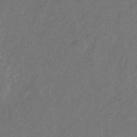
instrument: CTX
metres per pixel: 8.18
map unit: eHb
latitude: -30.9164
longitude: 70.1039
